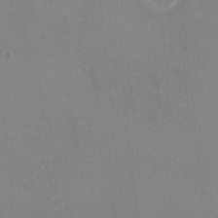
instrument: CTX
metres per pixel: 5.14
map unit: HNhu
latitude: -1.6533
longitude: -3.3292
